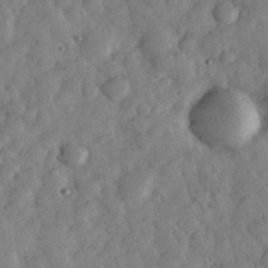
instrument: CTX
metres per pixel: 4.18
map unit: eHh
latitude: 34.2522
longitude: -69.4049
